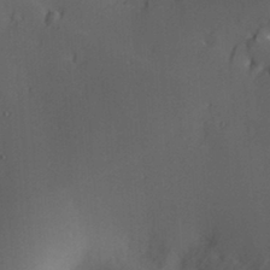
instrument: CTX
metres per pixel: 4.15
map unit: Nve
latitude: -9.0297
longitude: 174.8030
